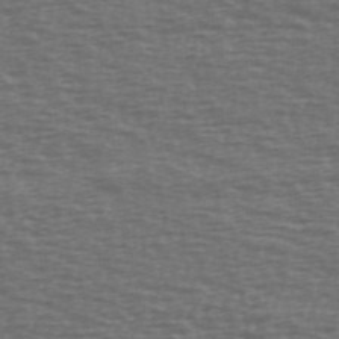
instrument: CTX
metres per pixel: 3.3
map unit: Ave
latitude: 39.6127
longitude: -113.4237
